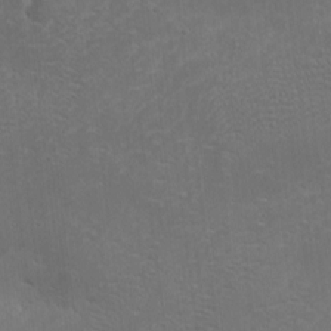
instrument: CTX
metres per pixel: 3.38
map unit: eHh
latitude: 2.5357
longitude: -78.6113
